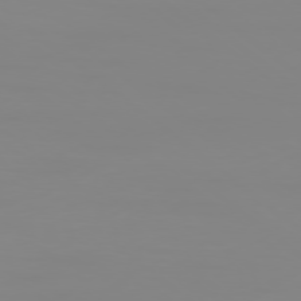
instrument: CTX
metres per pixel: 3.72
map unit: Ap
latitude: -78.8219
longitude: -96.3656
